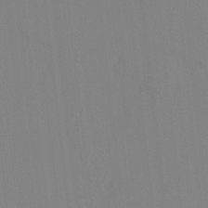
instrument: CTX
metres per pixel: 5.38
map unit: HNhu
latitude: 7.2537
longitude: 2.0661
